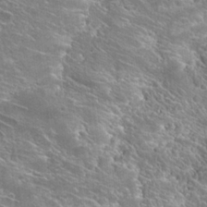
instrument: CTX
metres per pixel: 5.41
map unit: Hto
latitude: 25.2914
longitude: -44.2900
